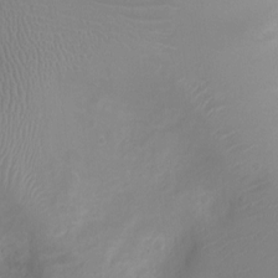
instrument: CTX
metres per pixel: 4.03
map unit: Ht
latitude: -4.5573
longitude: -16.3278
